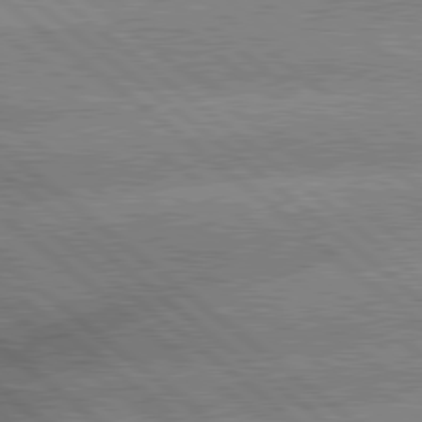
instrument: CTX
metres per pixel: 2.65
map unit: lApd
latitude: 79.9906
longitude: -148.6868
